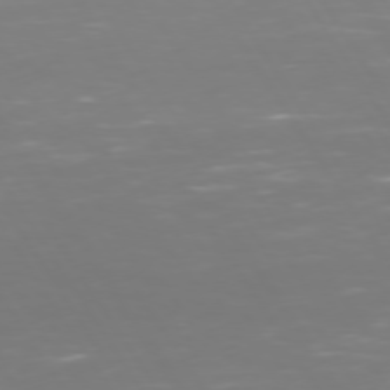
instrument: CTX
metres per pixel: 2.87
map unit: Hpe
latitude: 73.1593
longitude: -127.1970
